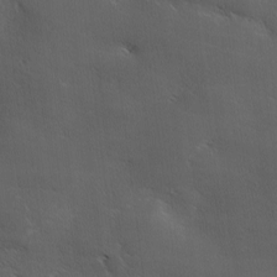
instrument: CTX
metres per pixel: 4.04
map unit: Ave
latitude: 0.7435
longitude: -114.1010
